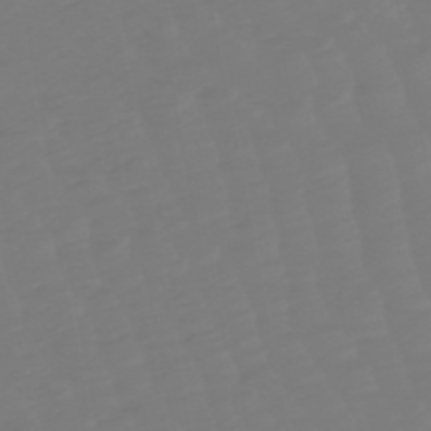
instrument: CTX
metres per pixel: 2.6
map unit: lHb
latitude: -49.9745
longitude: 82.5196
